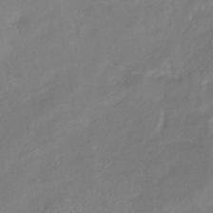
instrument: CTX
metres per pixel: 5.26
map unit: eHb
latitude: -38.2740
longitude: 75.8612
